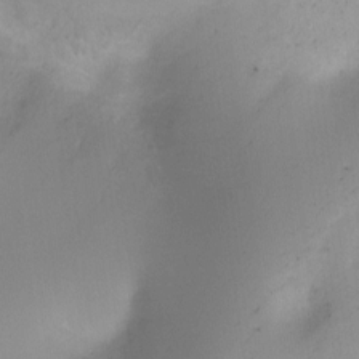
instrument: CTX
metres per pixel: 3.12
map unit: Ht
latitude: -9.5588
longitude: -28.6679
